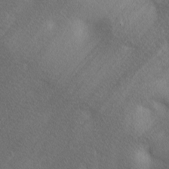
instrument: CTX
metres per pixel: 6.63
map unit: lAa
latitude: 3.4237
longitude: -116.9136
